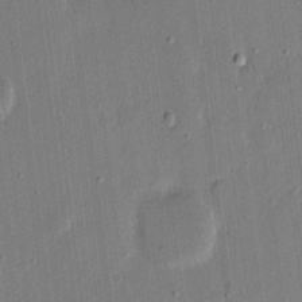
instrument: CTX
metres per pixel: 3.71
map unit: eHh
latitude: 14.2145
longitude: -69.4238
